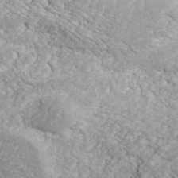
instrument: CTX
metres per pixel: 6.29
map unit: ANa
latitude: 43.7639
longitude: 37.2187
